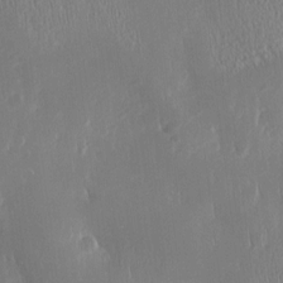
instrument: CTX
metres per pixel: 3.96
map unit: Htu
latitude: -4.9919
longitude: 174.1416
